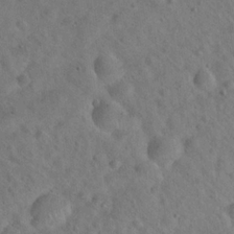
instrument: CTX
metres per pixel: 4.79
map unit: Hto
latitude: 19.8772
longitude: -53.9528
